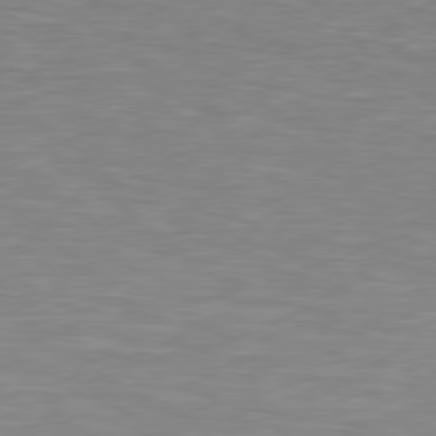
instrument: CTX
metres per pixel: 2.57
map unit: Hpe
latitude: 78.7813
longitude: -125.1970
